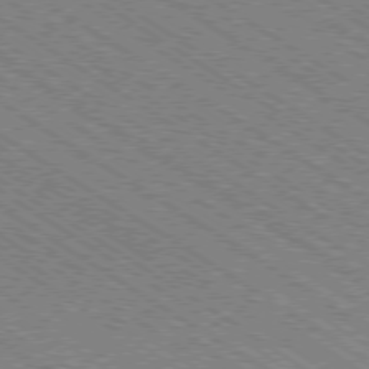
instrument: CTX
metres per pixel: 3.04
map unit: Ap
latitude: -79.1809
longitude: -79.0459
